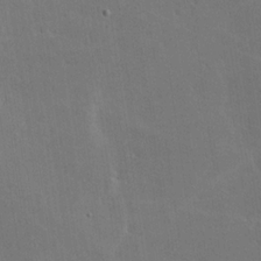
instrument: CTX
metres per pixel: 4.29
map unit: lHvf
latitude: -9.5399
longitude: -102.4979
